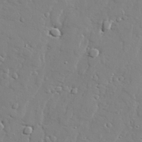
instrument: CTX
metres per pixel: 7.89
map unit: lAvf
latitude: 28.2333
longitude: -108.2522
